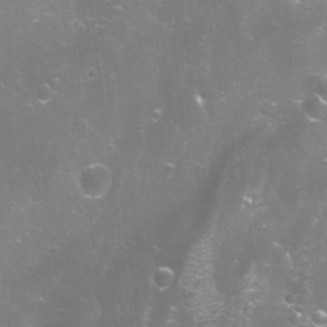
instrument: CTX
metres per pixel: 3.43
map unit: Aa
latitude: -8.9731
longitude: -71.9717
